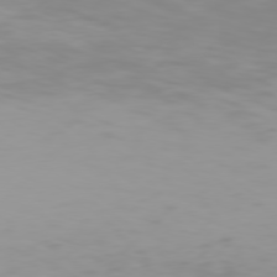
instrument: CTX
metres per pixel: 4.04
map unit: Hpe
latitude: 77.5182
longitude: -138.1767
